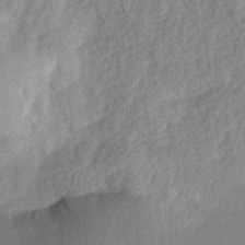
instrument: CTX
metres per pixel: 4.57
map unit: Ave
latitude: 11.0081
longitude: -107.0647
